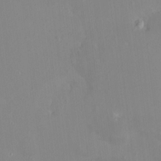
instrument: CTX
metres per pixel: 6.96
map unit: HNhu
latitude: 7.0269
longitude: 2.5384
